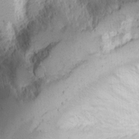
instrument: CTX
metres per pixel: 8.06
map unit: Nhu
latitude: -4.7085
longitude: -82.8191
